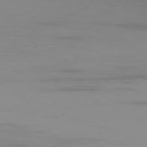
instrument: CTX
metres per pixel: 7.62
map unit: Ap
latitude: -77.9178
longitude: -95.3293
